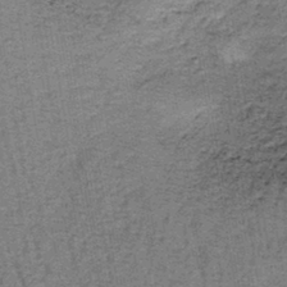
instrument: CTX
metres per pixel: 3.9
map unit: lHb
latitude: -41.1053
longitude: 57.7477
